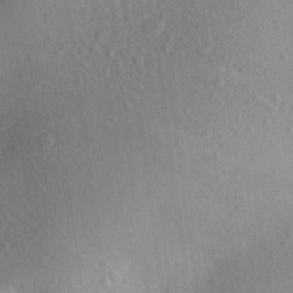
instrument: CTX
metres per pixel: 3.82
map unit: Aa
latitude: 23.5749
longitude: -147.3482
